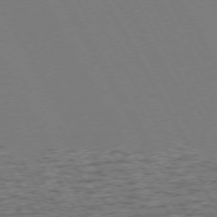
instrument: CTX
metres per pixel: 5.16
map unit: Hpe
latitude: 72.6113
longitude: -127.4049
